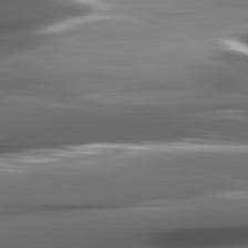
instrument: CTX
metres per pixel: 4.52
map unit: lApd
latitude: 82.0255
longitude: -140.3089
